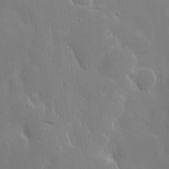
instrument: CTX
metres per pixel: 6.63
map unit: eHh
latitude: 6.5357
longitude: -69.3293
